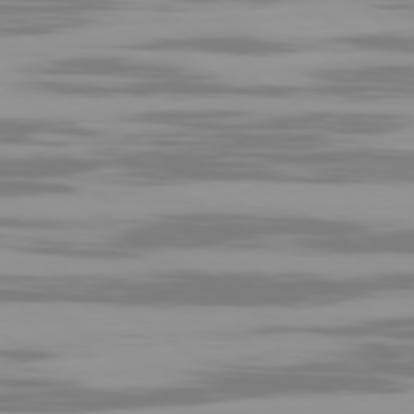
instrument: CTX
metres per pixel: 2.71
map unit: Ap
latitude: -79.7477
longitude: -102.9325
